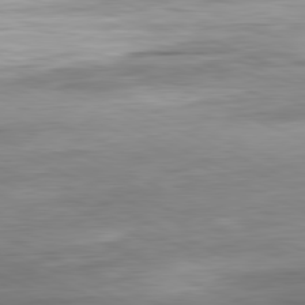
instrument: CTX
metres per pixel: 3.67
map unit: Ap
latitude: -82.1039
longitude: -76.8002
